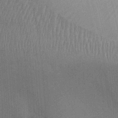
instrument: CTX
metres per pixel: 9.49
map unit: Ht
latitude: -3.9178
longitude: -15.2915
